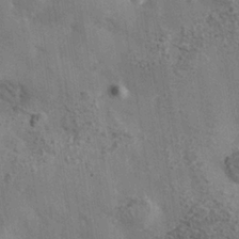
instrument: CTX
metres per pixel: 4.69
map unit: Nhe
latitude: -35.1620
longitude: -130.4790
